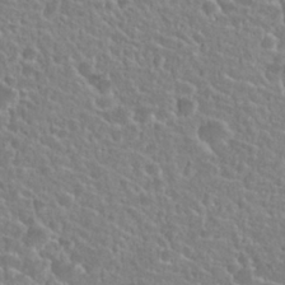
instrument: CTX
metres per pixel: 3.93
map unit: Nhu
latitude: 25.2159
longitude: -51.0647
